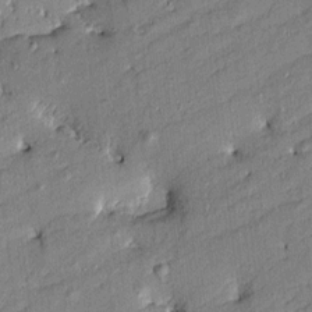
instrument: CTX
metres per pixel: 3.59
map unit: Htu
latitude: -8.6707
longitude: 176.9731
